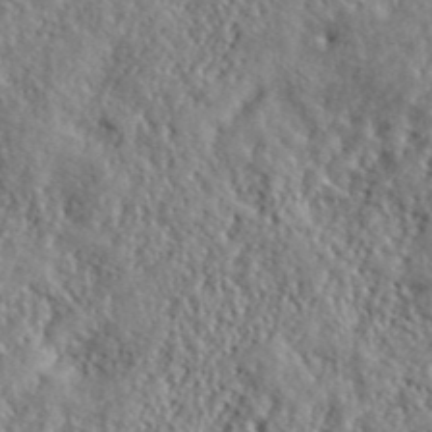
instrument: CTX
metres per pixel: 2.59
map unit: lHvf
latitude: 41.0836
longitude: -87.9528
